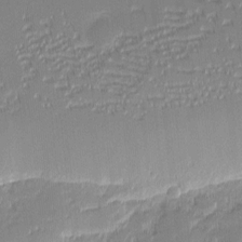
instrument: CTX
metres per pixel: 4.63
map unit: eHh
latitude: -2.3117
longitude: -82.5545
